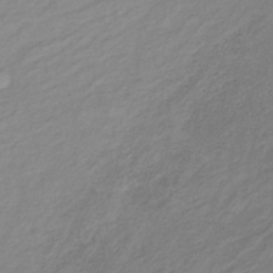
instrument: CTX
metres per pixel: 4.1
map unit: lHb
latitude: -37.0486
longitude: 70.3306
